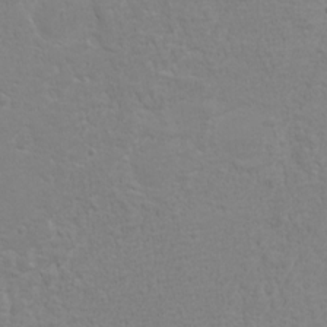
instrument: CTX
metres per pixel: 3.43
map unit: eHh
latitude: -3.6721
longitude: -74.7813
